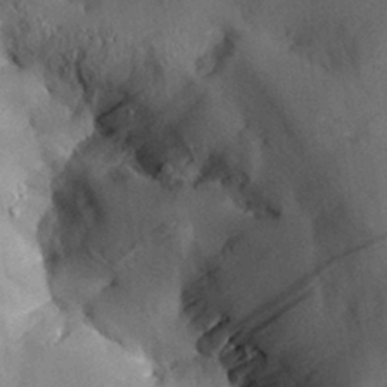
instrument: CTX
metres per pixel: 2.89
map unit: Aa
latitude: 29.7072
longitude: -132.1956
